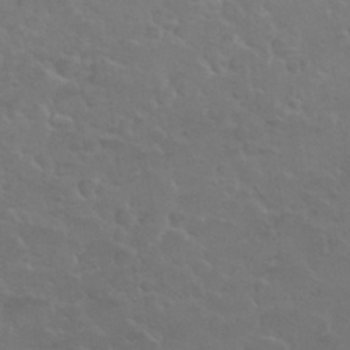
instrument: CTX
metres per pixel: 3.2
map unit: Nhu
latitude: 30.1389
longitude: -50.7813
